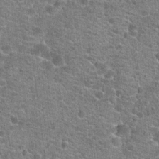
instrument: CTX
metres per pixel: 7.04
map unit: Hto
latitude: 20.3845
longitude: -43.6127
